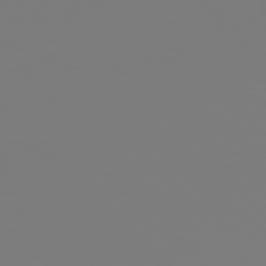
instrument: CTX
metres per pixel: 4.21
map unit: Hpe
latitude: 76.1955
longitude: -136.6491
